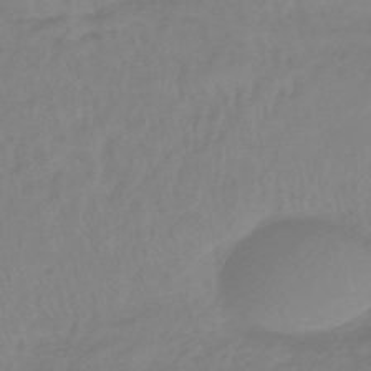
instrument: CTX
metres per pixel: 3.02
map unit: eHb
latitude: -46.4629
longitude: 86.7085
